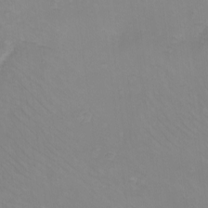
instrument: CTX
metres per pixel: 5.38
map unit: eHh
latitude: -10.6896
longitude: -64.7813
